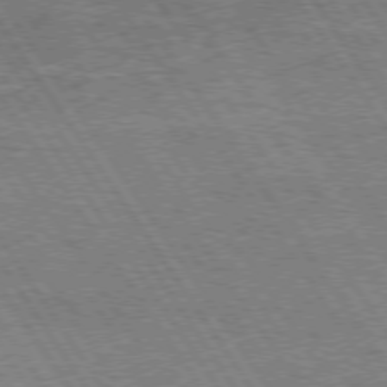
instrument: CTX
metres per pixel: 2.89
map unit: Hpe
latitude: 74.2523
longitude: -150.7246
